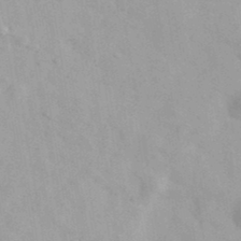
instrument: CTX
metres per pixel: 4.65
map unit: Ave
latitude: 39.5938
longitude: -107.1214
